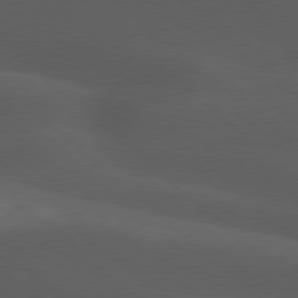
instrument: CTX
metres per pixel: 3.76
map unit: lApd
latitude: 77.7071
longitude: -54.5735
